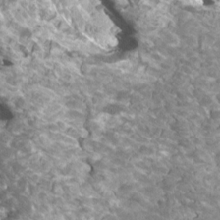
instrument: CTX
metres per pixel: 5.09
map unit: HNhu
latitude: 2.1955
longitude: 6.2739
